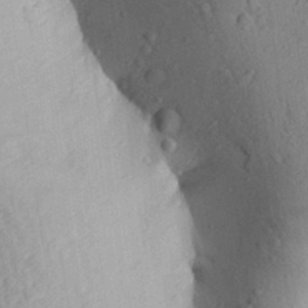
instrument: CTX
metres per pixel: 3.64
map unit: Aa
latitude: 28.1389
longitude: -148.1767
